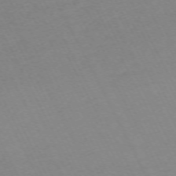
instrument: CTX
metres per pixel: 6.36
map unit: Hpe
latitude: -70.8975
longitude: 15.4077
